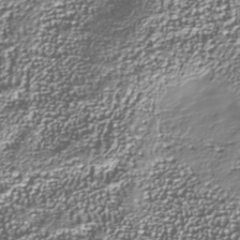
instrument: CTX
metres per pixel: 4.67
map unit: Nhu
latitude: -37.8233
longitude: -82.1766
